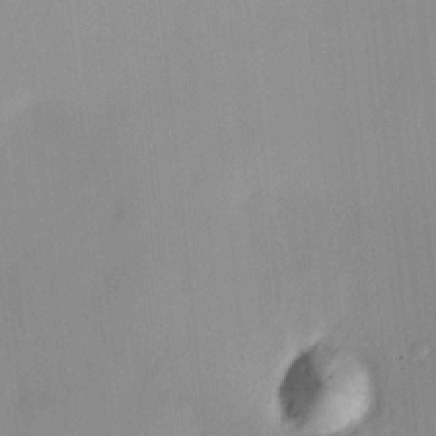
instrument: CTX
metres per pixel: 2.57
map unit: HNhu
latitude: 14.1956
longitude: 12.8975
